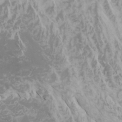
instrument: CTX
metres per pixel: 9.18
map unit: Htu
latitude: -5.6722
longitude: -73.3860
